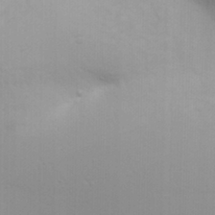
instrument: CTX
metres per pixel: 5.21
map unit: eHh
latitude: 20.2901
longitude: -72.8380
